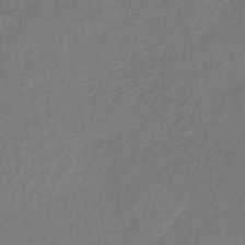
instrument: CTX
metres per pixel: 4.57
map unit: lHb
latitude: -36.8786
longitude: 71.1620
